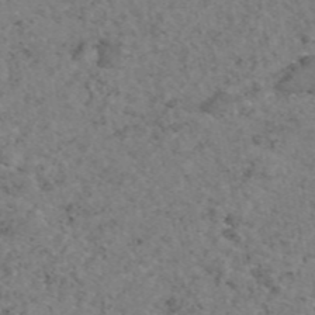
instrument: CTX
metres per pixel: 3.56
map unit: eAb
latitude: 47.2348
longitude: 113.4077
